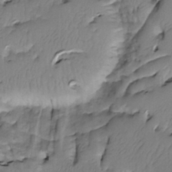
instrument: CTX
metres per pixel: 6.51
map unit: Htu
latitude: -5.2376
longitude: 150.4629
